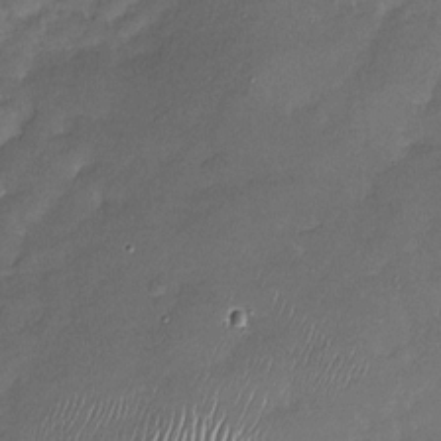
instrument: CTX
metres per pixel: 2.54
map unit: Nhu
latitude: -27.1998
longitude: -62.3090
